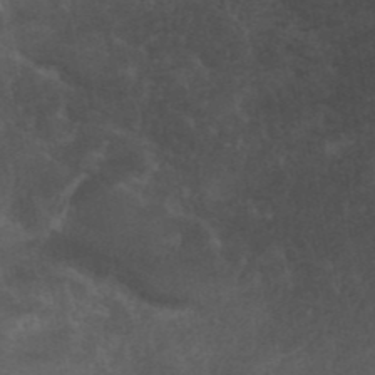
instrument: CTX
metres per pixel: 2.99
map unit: ANa
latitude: 42.4223
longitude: 54.4251
